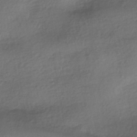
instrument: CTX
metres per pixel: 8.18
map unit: HNhu
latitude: -42.1983
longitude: 96.5574
